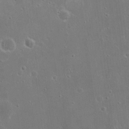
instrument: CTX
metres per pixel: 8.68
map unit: Nhu
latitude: 19.2537
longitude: -72.4601
